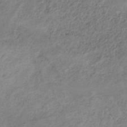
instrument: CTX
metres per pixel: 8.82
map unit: HNb
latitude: -32.1606
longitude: 61.2376
